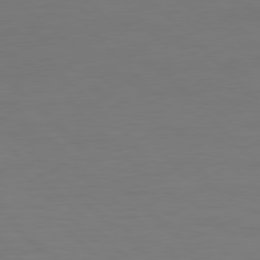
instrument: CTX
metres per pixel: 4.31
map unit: Ap
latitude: -79.8611
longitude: -56.3278
